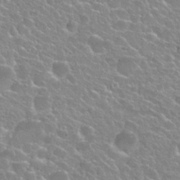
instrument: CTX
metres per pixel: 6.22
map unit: Nhu
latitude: 27.7261
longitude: -51.4426
